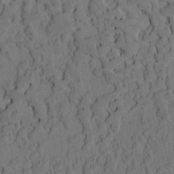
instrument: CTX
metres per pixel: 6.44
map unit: eHh
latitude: -1.7856
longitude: 17.2754
